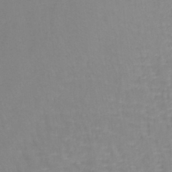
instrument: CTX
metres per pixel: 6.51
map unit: lHb
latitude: -40.6518
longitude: 65.5210
